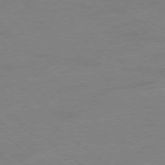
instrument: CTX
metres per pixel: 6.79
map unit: Ap
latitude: -78.6329
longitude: -55.6505
